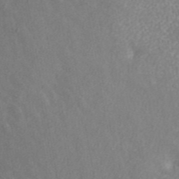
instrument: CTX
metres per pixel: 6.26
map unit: ANa
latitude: 45.5938
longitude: 23.6344
